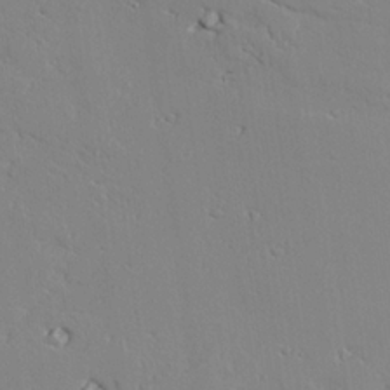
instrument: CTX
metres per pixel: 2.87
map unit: lAvf
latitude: 25.4993
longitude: -110.7246
